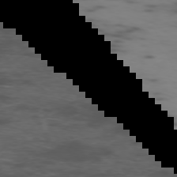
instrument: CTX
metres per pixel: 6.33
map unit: Ap
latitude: -76.1606
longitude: -67.4237
